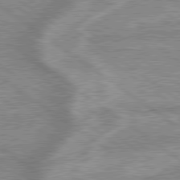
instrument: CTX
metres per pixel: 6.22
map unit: lApd
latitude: 79.4238
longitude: -169.1970
